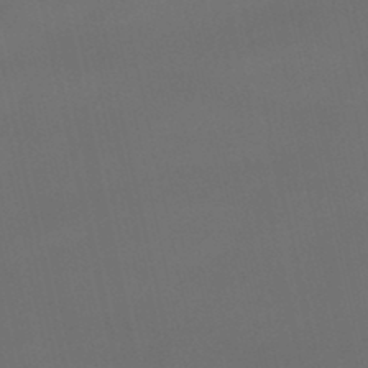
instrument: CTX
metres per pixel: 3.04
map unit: lHb
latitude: -46.4629
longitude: 66.9731
